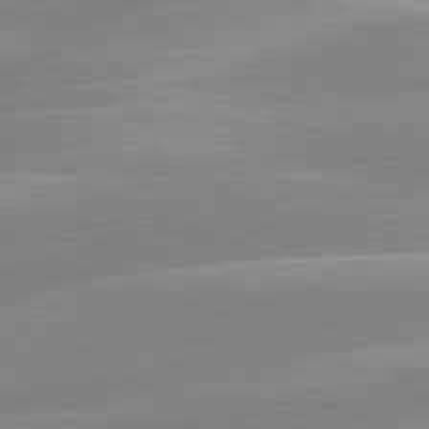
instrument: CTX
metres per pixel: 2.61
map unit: lApd
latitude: 80.5357
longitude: -125.0458
